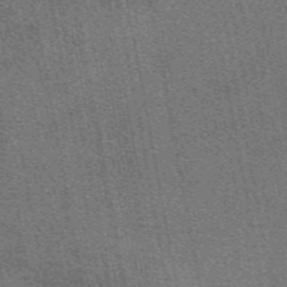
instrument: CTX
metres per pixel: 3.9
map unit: eAb
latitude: 48.4601
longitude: 114.9542
